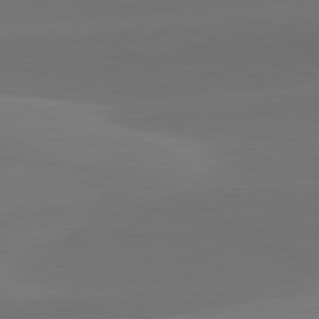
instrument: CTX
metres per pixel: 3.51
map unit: lApd
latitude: 82.2333
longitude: -156.2144
